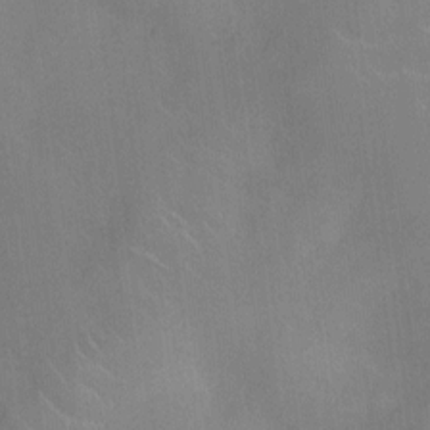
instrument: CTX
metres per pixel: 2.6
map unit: Ht
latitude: -4.7463
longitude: -15.3671
